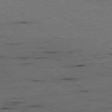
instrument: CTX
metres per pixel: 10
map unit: Ap
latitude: -79.3509
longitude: -73.2537
